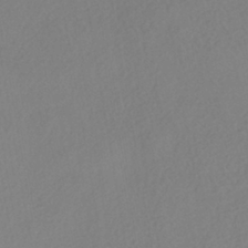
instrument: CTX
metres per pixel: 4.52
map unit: HNhu
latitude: -40.7274
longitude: 104.3306
